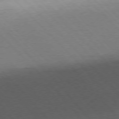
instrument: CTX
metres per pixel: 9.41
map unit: Ap
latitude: -77.8422
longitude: -95.6505
